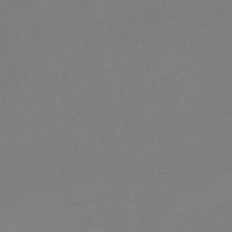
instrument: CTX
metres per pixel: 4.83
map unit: lHb
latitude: -44.8408
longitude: 64.1984
